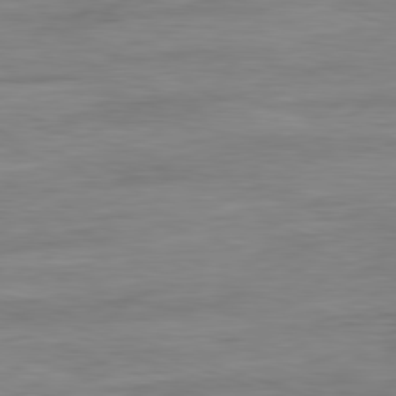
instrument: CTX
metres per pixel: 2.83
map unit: Ap
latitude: -81.3888
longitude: -89.3860
